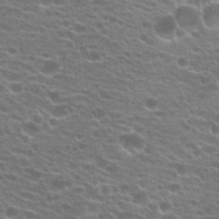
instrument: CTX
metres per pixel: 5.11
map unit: Hto
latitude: 21.3104
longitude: -37.8017
